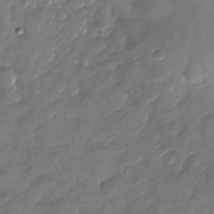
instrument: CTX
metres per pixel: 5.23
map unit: Nhu
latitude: -28.3117
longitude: -73.9717
